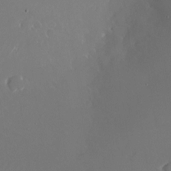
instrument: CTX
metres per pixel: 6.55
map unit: Nhu
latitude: -24.7652
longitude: -72.3468
